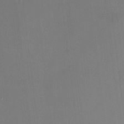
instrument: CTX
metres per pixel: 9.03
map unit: HNhu
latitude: 8.3467
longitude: 8.3117
